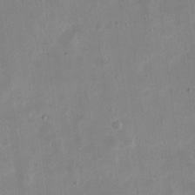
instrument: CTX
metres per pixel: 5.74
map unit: eHh
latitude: 20.7813
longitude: -70.3845
